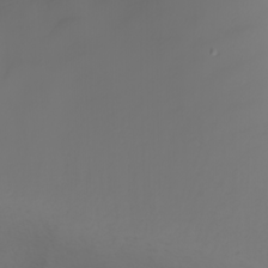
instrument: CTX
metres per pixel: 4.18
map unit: Nhu
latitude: -6.3117
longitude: -84.8758
